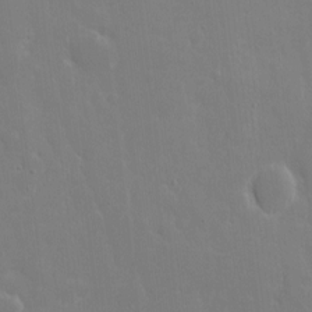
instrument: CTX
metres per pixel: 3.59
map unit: eHh
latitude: 6.7813
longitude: -69.2726
